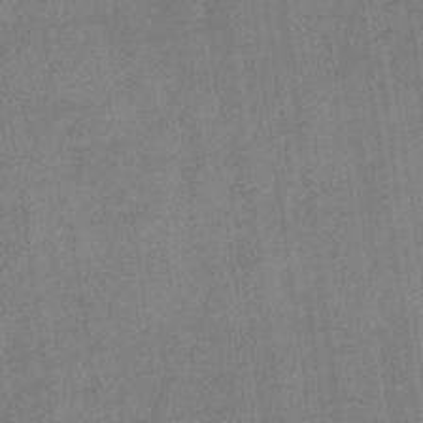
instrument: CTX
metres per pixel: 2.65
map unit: eHb
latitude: -31.7099
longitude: 74.3118
